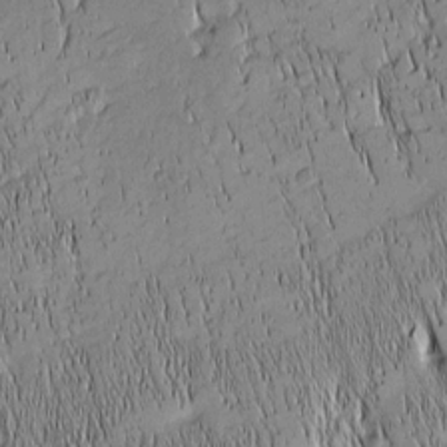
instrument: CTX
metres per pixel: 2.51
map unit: Nhu
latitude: -5.6722
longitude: -151.5182
